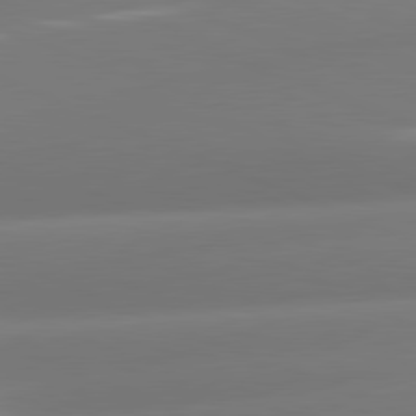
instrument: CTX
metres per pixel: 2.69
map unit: lApd
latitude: 81.2159
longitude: -161.8961
